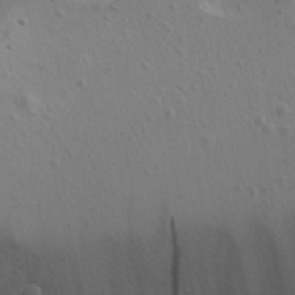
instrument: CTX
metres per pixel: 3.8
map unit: Aa
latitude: 17.6883
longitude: -125.8961
